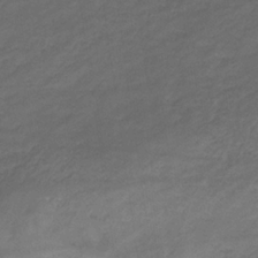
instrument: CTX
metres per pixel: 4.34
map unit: eHb
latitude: -33.3132
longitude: 68.5573
